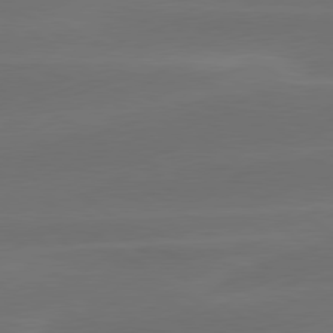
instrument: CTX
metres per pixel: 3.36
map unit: lApd
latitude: 79.5182
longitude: -47.9528
